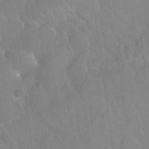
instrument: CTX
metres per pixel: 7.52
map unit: Nhu
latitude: 26.8191
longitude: -56.2144
